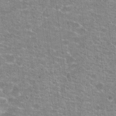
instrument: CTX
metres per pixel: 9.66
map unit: Hto
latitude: 21.2159
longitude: -42.6868
